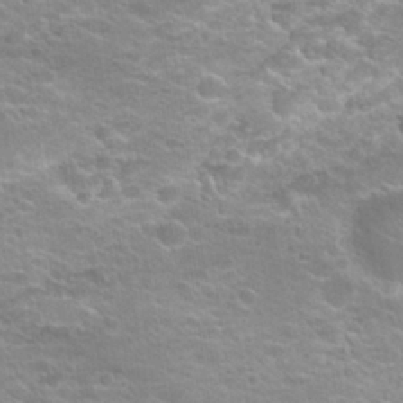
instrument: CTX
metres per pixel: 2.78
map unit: Hto
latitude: 20.8002
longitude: -37.4993
